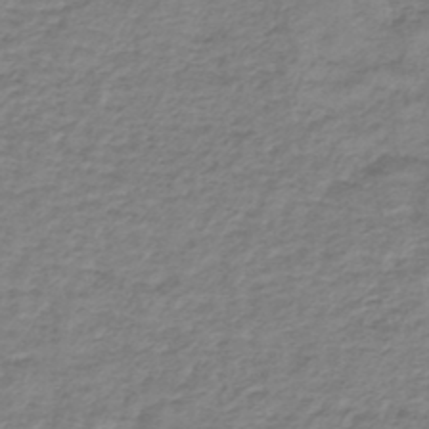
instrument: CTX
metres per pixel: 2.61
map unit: lHb
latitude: -41.8044
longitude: 70.4251
